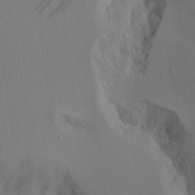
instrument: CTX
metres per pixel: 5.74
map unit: Aa
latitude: 18.4412
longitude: -126.6302
